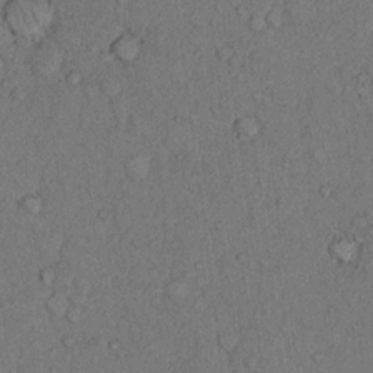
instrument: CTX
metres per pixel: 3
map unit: Hto
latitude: 9.8772
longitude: -59.2159
